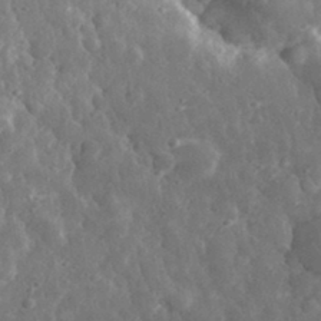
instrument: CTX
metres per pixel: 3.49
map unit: eHh
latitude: 33.0270
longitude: -78.7624
